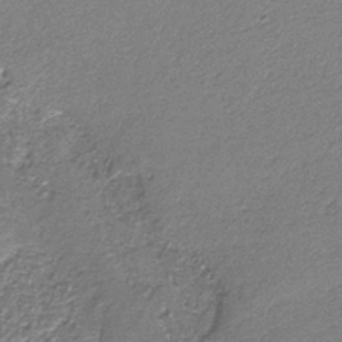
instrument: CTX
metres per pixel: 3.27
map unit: eAb
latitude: -38.5007
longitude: 51.8044
